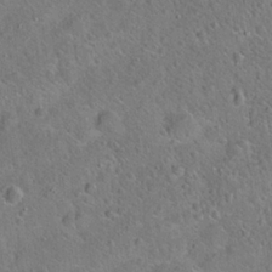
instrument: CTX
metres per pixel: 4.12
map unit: Hto
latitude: 20.1578
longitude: -50.2333
